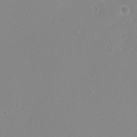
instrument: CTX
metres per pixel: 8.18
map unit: eHh
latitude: -9.3321
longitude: -69.1025
